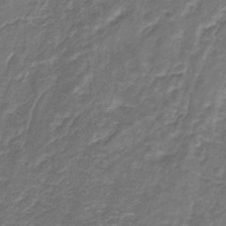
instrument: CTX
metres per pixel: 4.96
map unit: eHb
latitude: -32.2173
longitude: 67.2754
